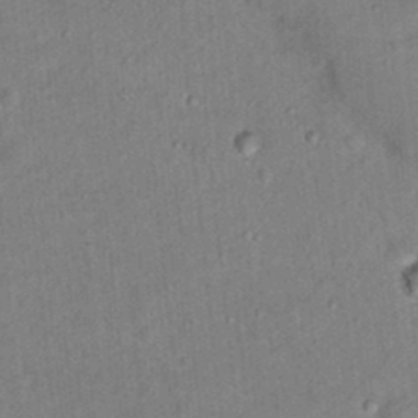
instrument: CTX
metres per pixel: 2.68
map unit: Hto
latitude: 16.2900
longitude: -35.3481
